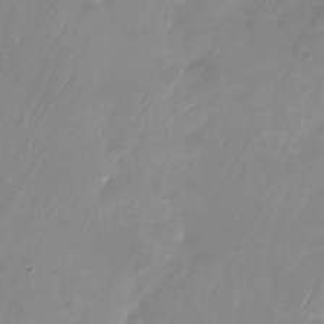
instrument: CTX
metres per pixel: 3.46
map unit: Nhu
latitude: -24.3684
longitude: -69.4049
